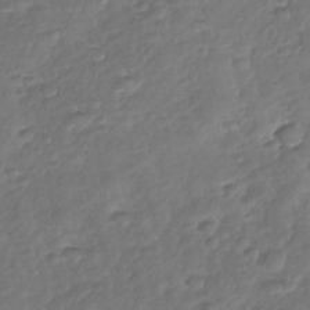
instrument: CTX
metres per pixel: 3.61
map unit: Nhu
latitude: -30.7463
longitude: -61.1214
